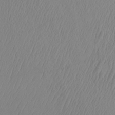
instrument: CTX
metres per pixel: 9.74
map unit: eHh
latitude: -1.5211
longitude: 18.8786
